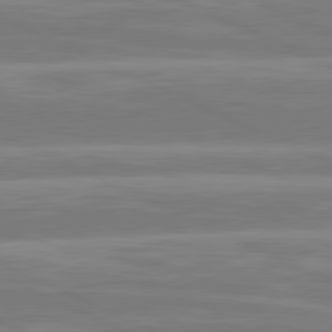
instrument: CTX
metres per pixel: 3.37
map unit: lApd
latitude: 81.3104
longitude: -135.6883
